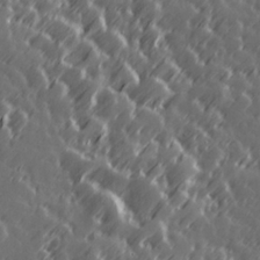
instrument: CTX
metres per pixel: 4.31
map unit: Hve
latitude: 26.9136
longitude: 145.8989
